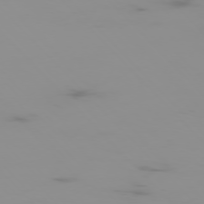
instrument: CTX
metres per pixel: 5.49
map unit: Ap
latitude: -76.0850
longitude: -75.6505
